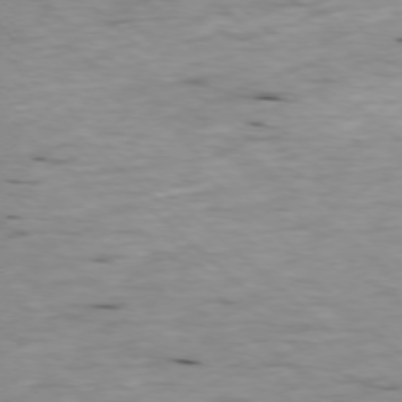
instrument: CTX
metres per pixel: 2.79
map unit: Ap
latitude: -78.2172
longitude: -89.2537
